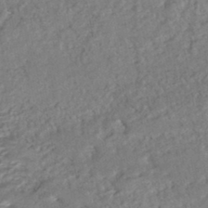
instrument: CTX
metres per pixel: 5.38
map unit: HNhu
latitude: -45.0298
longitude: 100.1794
